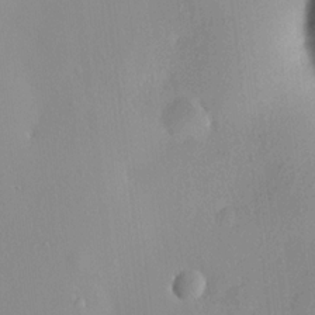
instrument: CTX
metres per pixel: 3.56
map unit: HNhu
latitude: 6.3656
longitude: 13.4832
